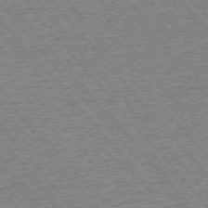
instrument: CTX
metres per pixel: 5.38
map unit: Ap
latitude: -75.5966
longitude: -86.3845
